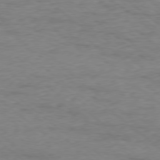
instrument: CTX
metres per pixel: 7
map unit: Ap
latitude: -78.3117
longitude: -93.0836
